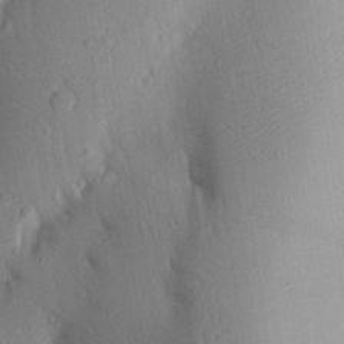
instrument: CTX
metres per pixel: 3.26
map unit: Aa
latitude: 27.5371
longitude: -148.1578
